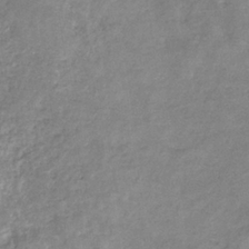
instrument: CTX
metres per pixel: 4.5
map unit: eHb
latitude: -34.0661
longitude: 73.5021
